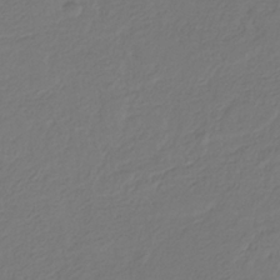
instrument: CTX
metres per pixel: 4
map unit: eHb
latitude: -30.0472
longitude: 67.7478
